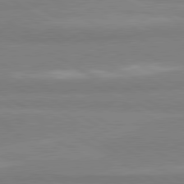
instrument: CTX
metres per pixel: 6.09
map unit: lApd
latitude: 80.7057
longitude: -178.5357
